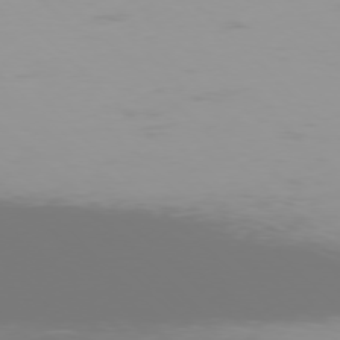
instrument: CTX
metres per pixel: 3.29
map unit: Ap
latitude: -77.5966
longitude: -72.6680
